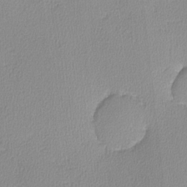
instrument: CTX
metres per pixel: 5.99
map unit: lHvf
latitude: -12.5952
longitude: -99.5749
